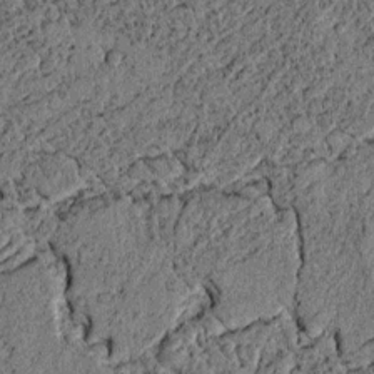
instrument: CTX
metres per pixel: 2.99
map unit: lAvf
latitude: 4.0255
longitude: 158.0472
